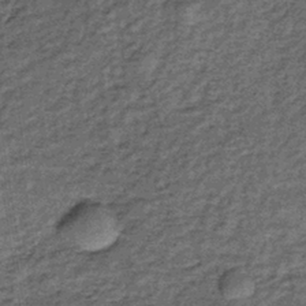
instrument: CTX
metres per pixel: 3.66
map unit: lHb
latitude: -38.7085
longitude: 66.1228
